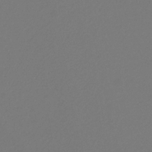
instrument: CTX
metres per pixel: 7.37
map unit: eHb
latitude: -30.6707
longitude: 66.5952
